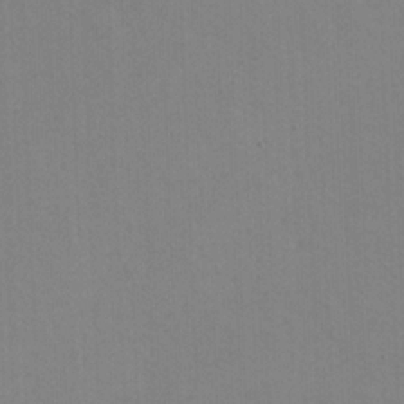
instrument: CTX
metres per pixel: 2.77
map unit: Ht
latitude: 9.5938
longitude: -33.1025
